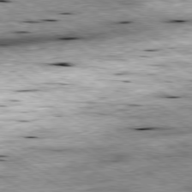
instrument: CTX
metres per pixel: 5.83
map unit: Ap
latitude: -80.3307
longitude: -88.4034
